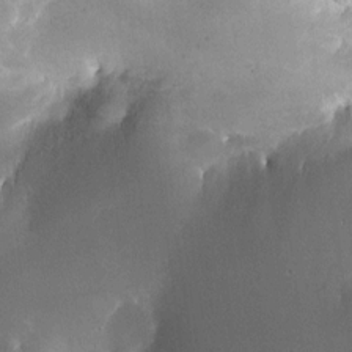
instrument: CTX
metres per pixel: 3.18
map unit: HNhu
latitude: 6.0255
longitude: 14.4818
